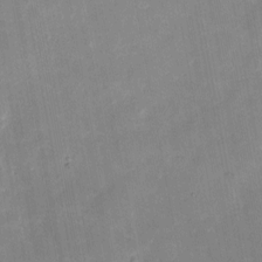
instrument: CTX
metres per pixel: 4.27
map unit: eHh
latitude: 5.6694
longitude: -69.9528
